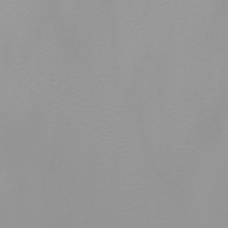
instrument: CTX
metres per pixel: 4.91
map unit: Nhu
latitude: -6.8975
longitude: -79.4616
